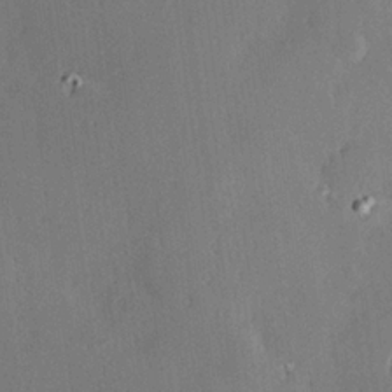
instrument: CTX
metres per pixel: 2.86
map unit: Hve
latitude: 24.8569
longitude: -93.3481
